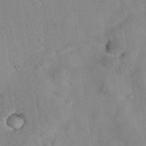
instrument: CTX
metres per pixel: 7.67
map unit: eAb
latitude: 34.8002
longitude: 108.2928
